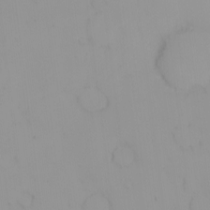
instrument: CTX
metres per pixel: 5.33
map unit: eHh
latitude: -1.4077
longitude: 20.3495
